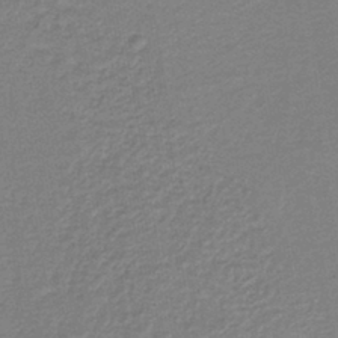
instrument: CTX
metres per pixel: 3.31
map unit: HNb
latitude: -40.4440
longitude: 51.2376
